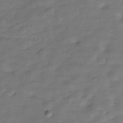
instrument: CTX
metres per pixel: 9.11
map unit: Hve
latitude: -30.4062
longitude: 91.8234
